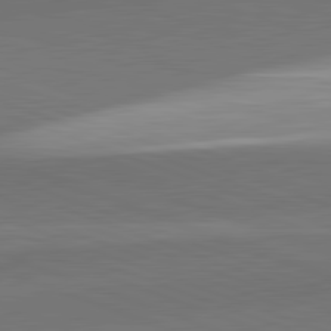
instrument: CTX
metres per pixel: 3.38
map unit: lApd
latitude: 82.2144
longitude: 136.4062
